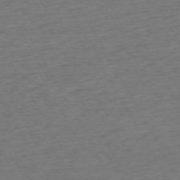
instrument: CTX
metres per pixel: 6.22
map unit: Ap
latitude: -72.4818
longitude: -69.5560
